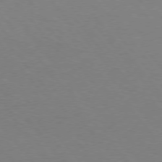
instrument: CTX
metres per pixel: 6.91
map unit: Hpe
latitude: 75.3860
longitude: -145.2159
